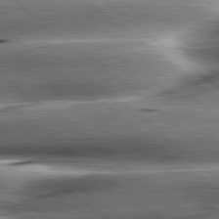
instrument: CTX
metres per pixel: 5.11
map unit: lApd
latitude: 80.6113
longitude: -143.3293
